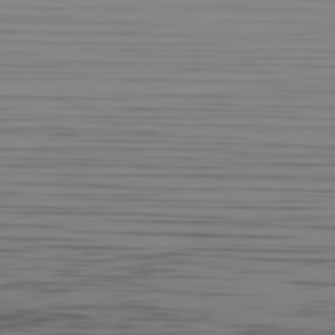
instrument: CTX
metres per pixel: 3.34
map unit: Hpe
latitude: -82.2172
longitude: 16.0283
